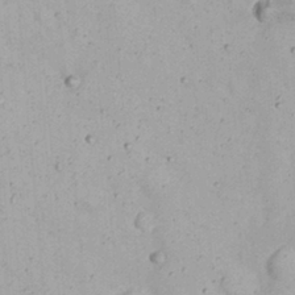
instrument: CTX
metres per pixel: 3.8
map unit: Nhu
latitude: 22.0255
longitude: -69.9150
